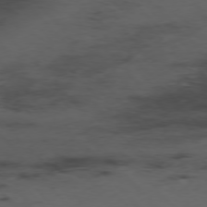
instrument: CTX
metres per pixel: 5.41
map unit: Hpe
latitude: -76.8786
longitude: -18.9891
